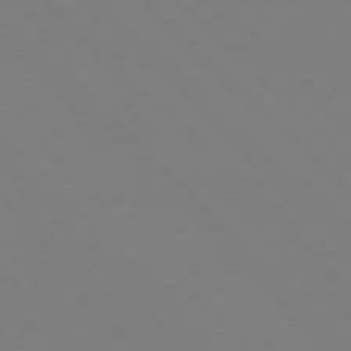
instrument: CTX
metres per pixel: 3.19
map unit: Hpe
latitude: 77.3481
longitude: -125.6693
